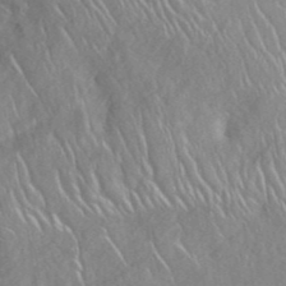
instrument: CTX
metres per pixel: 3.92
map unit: ANa
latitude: 41.5938
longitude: 53.4832
